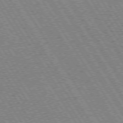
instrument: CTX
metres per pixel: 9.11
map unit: Hpe
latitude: 73.3104
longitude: -141.1214
